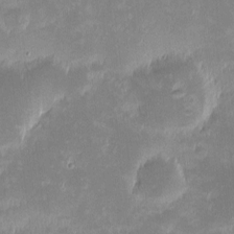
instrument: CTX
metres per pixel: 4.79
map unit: eHh
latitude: -1.4833
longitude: -84.5357
